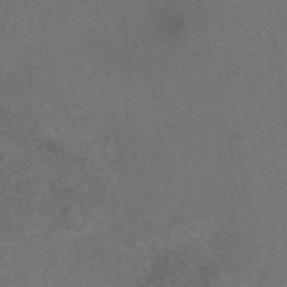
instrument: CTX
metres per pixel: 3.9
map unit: eAb
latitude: 47.7828
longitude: 111.2376
